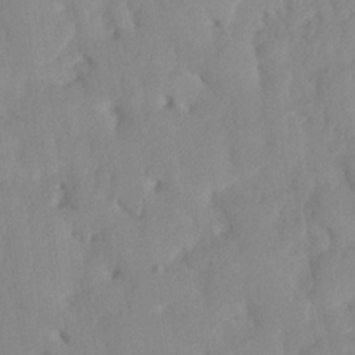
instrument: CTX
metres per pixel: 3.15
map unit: HNhu
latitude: -24.0094
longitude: 49.7100
